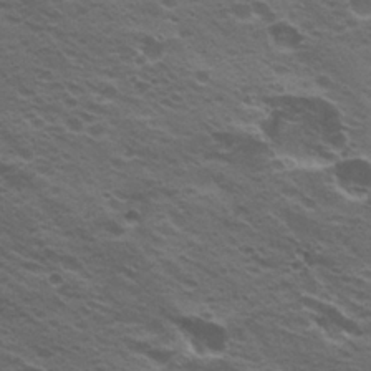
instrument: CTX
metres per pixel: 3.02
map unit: Nhu
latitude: 20.7624
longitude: -31.3482
